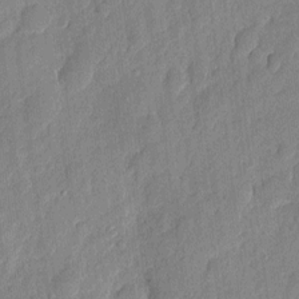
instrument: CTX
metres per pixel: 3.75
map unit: eHh
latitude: 6.9703
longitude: -73.2726
